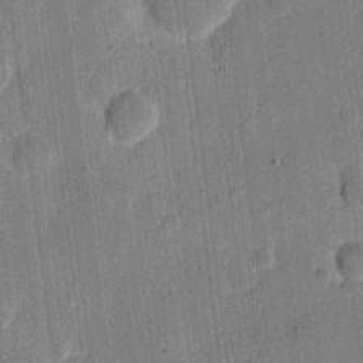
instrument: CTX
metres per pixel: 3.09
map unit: eHh
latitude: 11.1403
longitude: -66.2522
